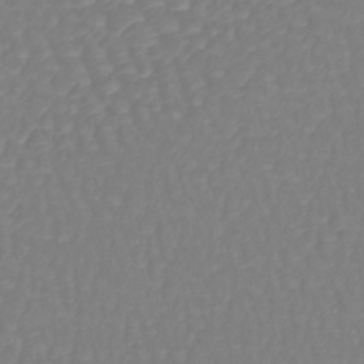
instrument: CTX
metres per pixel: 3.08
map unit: lHb
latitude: -41.9367
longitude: 67.4265
